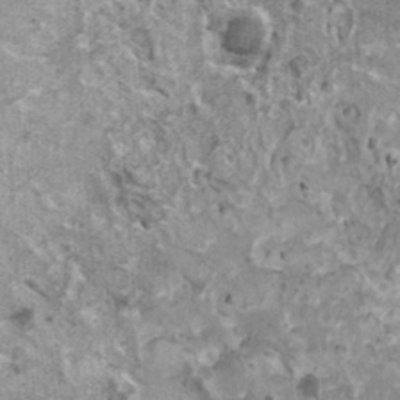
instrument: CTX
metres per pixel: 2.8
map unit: HNhu
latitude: 1.9906
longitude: 5.1053
